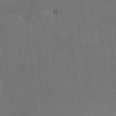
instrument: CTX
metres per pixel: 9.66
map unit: Hto
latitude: 18.1766
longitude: -59.9339
